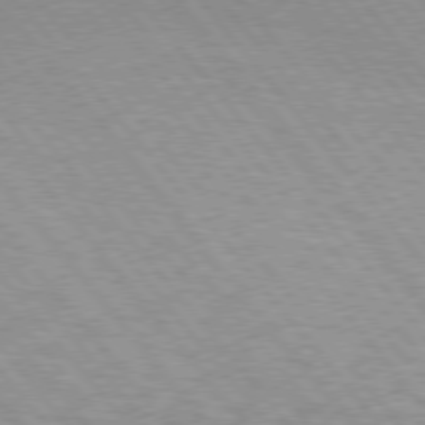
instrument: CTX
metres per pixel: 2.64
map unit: lApd
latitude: 76.0255
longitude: -83.5371
